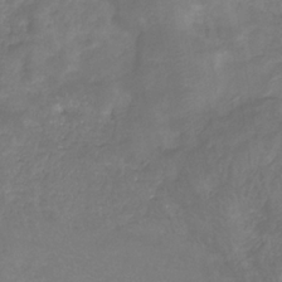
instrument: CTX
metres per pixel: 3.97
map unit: eHb
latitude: -33.2754
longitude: 72.2928
